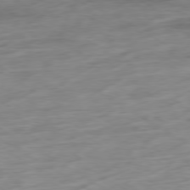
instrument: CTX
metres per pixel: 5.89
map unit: Ap
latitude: -79.1242
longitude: -57.9717
